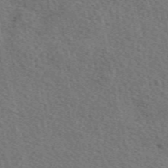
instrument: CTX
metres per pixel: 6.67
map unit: eAb
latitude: 51.2537
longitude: 113.8234
